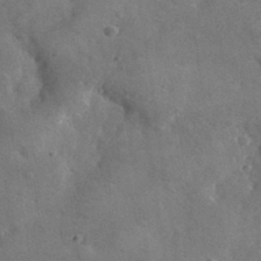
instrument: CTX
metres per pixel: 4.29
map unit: lHvf
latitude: 36.4601
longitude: -90.4034
